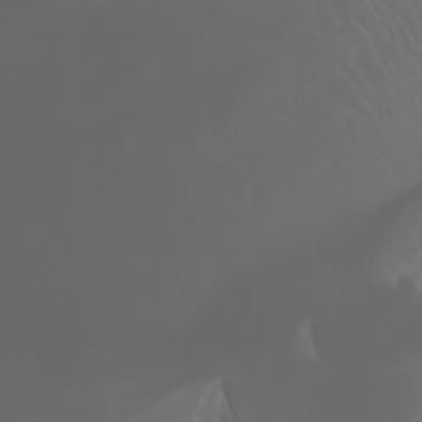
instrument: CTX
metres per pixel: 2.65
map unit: Htu
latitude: -1.3888
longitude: -75.2537
